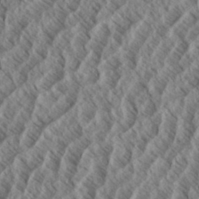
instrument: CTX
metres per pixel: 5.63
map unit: eHh
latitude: 34.4601
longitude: -139.3482
